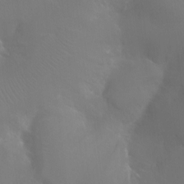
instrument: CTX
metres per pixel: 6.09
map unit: Ht
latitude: -11.6911
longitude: -44.7813
